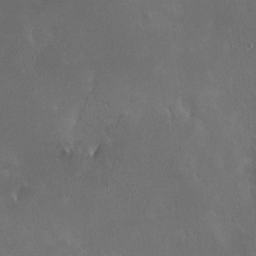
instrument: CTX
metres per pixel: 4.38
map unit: HNhu
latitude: 5.0269
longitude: 8.1039
